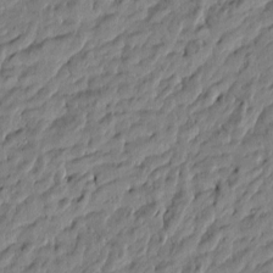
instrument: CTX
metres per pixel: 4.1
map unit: Htu
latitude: -5.5777
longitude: 177.6344
